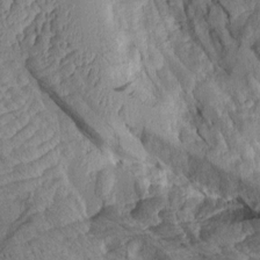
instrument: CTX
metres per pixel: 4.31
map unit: Aa
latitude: 9.1592
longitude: -128.1767
